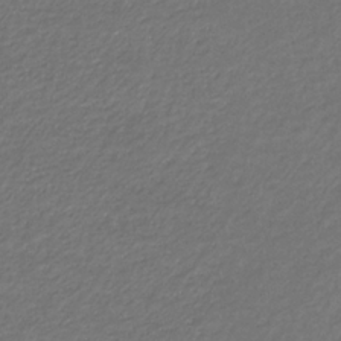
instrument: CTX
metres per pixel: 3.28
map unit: eHb
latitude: -32.7652
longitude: 70.1984
